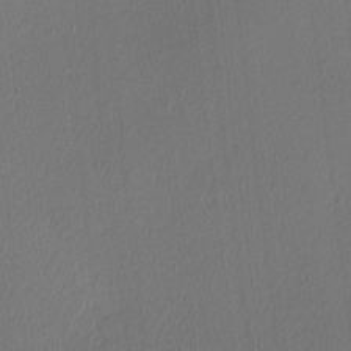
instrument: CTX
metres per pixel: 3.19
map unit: Ave
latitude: 2.8569
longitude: -115.3481
